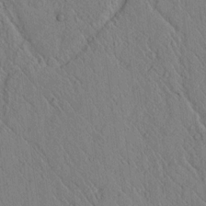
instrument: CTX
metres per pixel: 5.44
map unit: lAvf
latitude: 6.7057
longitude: 160.3306
